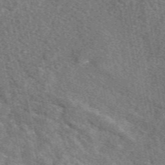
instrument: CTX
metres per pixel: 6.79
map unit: eAb
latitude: 48.1767
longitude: 119.9556
